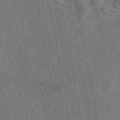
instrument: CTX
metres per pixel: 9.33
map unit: eAb
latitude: 48.4412
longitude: 112.0283
